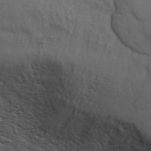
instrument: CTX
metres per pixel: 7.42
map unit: ANa
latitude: 42.2334
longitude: 54.7463
